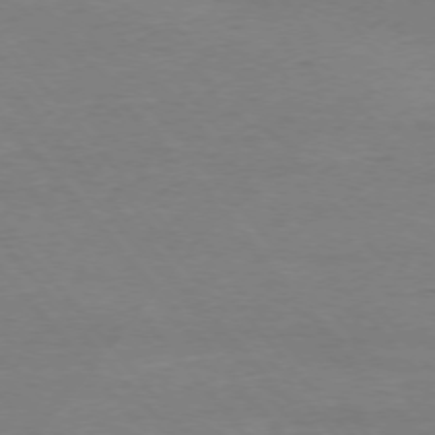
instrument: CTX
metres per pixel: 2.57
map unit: Ap
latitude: -76.1606
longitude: -81.4426
